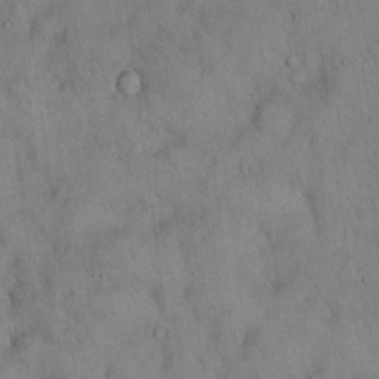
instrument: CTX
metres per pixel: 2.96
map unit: Hto
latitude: 14.5546
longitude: -60.4601
